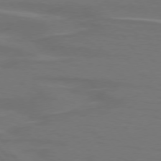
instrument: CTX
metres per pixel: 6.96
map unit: lApd
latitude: 75.2537
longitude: -79.4427
